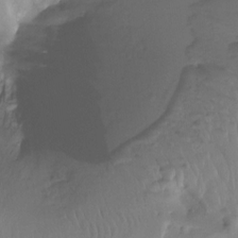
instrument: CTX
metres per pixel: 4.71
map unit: Htu
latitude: -14.5385
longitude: -45.5182
